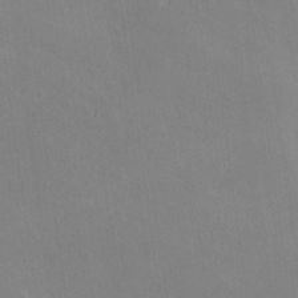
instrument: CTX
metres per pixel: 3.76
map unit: lHvf
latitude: -10.8786
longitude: -102.3656
